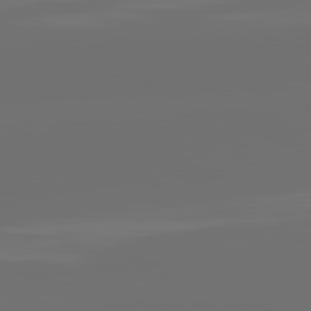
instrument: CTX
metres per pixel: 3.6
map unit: lApd
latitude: 81.9528
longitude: -164.7435
